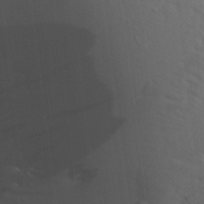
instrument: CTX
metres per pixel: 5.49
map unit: Aa
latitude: 14.4034
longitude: -143.3671
